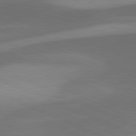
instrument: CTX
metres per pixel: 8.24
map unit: lApd
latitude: 81.5560
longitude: 125.7289
